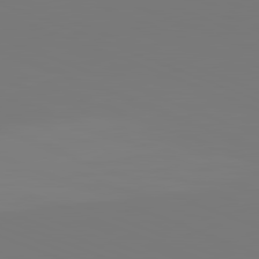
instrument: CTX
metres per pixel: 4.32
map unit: lApd
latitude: 82.1766
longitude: 146.8408
